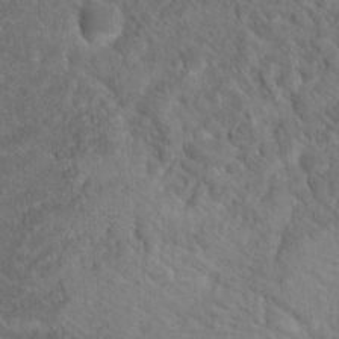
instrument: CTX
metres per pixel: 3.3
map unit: Hto
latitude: 18.9324
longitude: -38.7057
